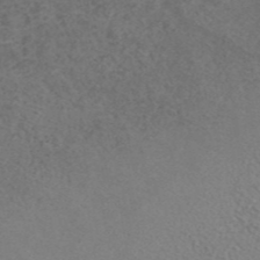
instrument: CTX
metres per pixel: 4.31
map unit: ANa
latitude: 43.2915
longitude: 27.3887
